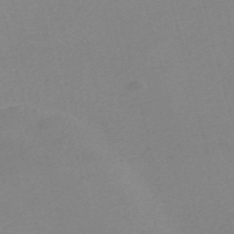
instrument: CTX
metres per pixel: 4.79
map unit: Nve
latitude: -56.8975
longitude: 59.1242
